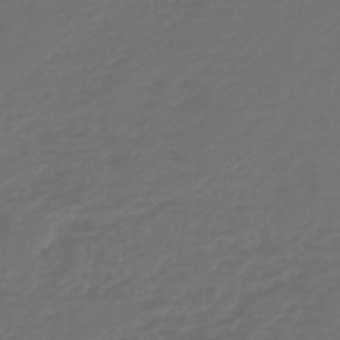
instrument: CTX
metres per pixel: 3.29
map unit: HNb
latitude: -47.6533
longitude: 55.2754
